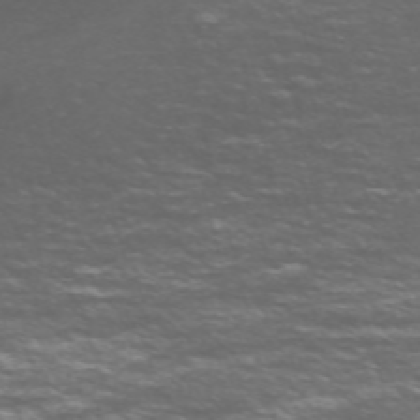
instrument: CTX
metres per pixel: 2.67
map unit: Nve
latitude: -59.1431
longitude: 57.4076
